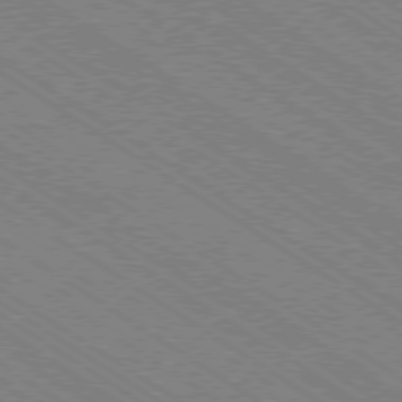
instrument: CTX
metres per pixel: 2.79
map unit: Ap
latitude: -79.2376
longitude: -79.6883
